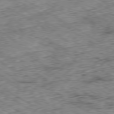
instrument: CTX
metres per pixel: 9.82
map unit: Ap
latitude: -80.1228
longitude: -48.6868
